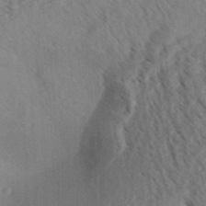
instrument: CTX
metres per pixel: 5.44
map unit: Aa
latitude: 31.5183
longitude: -138.7435
